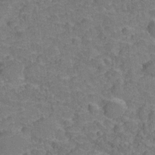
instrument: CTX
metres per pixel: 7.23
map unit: Hve
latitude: -27.6155
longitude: 91.7100
